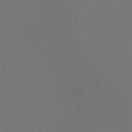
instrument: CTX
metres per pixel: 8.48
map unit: Ht
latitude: -6.1794
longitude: -26.6302
